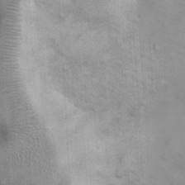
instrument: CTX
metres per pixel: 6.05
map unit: eHh
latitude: 25.3481
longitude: -65.0269
